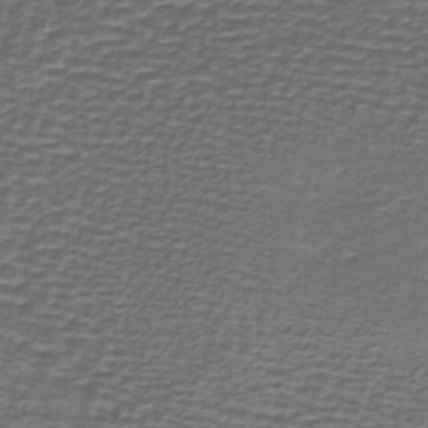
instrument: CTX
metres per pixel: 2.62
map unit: lHb
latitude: -39.6722
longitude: 58.9163
